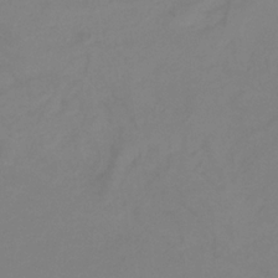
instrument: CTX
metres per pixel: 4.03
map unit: lHb
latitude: -31.3132
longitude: 66.4629
